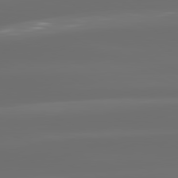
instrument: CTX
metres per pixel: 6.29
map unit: lApd
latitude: 81.0269
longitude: -136.3845
